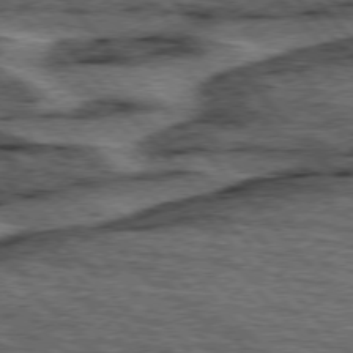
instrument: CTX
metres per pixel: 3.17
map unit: lApd
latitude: 75.8772
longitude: -77.3292
